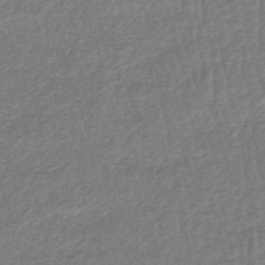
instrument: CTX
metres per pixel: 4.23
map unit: HNhu
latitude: -48.6330
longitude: 96.8975
